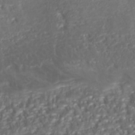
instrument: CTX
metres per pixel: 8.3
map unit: Nhe
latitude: -35.6155
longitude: -90.4790
